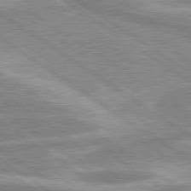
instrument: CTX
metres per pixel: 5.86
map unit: lApd
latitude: 80.0255
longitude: -176.2522
